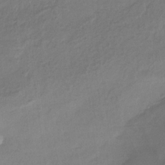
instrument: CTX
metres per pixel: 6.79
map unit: eHb
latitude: -30.6140
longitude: 62.5573
